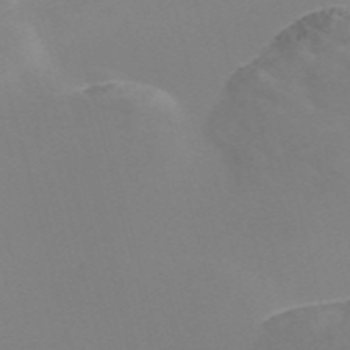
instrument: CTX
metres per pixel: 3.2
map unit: Nve
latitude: -57.9178
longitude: 59.9178
